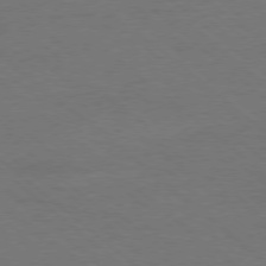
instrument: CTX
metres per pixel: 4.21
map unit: Ap
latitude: -78.6707
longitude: -85.5938
